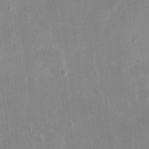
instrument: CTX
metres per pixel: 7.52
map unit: eHh
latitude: 19.5182
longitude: -70.7057
